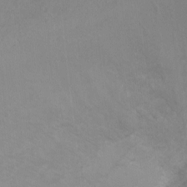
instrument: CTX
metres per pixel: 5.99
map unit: Ht
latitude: 2.0255
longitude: -25.6504
